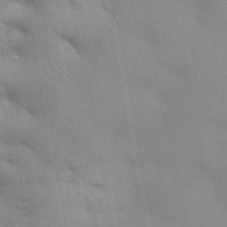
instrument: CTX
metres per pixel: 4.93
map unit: Aa
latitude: 32.4223
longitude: -146.2145
